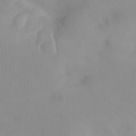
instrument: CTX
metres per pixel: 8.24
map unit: eHh
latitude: 25.1025
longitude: -64.0822
